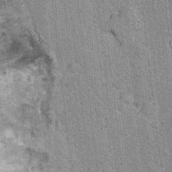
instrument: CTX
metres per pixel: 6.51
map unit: Ht
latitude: 8.2712
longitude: -36.8947
